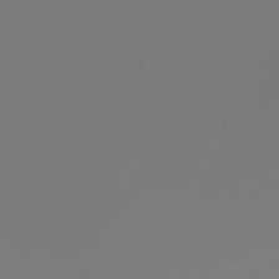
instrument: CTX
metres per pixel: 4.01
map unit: lHb
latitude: -45.1620
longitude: 64.2362
